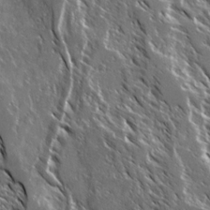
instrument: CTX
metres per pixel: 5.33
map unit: Ave
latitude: 14.8191
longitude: -133.6883
